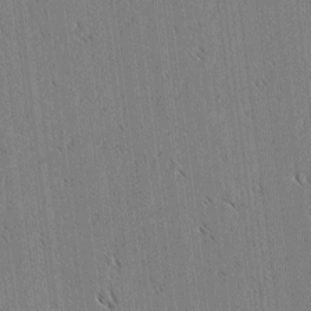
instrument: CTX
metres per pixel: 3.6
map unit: lAvf
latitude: 3.1025
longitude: -106.5735
